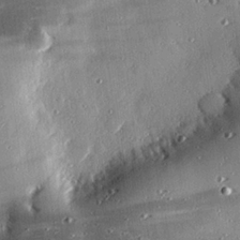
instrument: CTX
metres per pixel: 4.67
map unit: eHh
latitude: 23.4048
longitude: -89.5372
